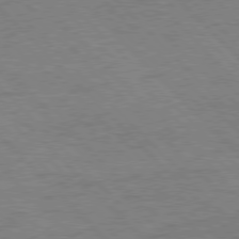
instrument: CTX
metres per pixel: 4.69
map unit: Hpe
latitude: 77.0458
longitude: -126.7246
